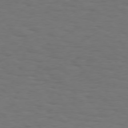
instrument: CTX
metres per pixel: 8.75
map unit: Hpe
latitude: 75.2348
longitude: -131.6316
